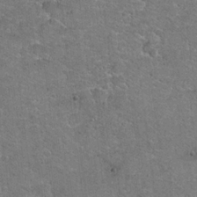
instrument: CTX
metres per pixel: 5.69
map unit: Hto
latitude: 20.5735
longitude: -48.8569
